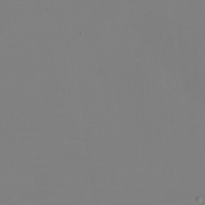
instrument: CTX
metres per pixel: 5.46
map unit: eHh
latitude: -5.3131
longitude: -83.7449
